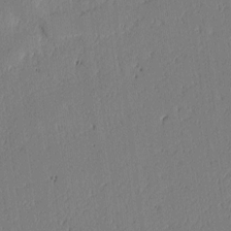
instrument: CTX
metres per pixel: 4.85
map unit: lAvf
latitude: -1.5966
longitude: -107.1403
